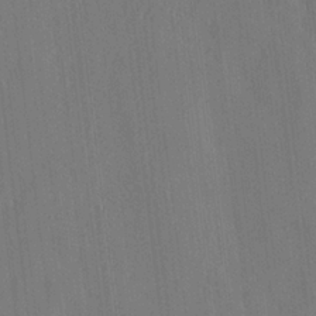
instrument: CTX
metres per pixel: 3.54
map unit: lAvf
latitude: 8.0444
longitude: 166.0283
